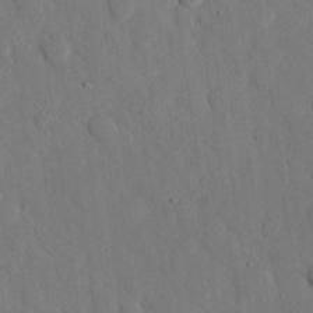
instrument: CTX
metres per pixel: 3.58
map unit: eHh
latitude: 27.1025
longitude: -78.9892
